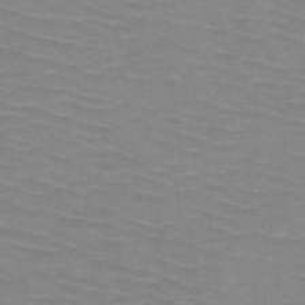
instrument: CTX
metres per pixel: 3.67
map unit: HNb
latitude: -47.4076
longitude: -45.7449
